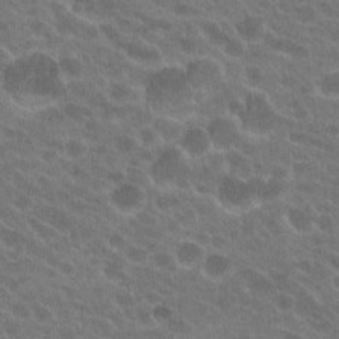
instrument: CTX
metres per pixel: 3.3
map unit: Hto
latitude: 22.8191
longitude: -38.1389
